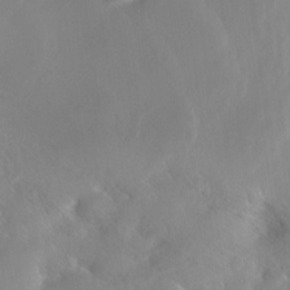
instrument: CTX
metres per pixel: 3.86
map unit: Nhe
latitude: -29.2754
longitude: -110.0822
